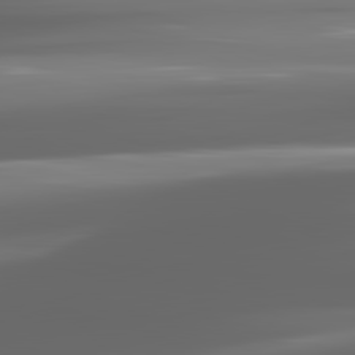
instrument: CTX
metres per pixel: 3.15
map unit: lApd
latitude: 81.8016
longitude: -136.1389
